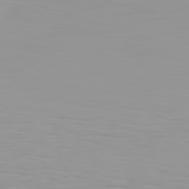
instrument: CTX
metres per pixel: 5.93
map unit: Hpe
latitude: 77.1214
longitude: -140.1577
